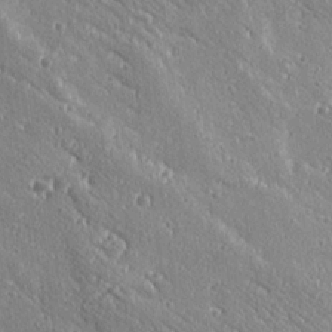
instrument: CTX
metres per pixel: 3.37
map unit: Ave
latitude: 19.2159
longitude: -137.6694
